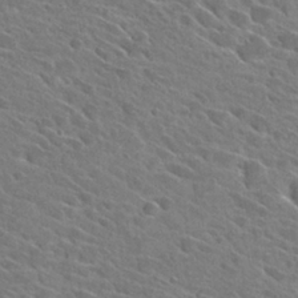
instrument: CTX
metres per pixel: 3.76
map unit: Hto
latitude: 27.1403
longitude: -42.7624
